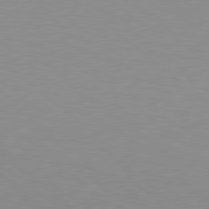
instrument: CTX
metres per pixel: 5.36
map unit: Hpe
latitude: 78.9892
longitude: -161.8961
